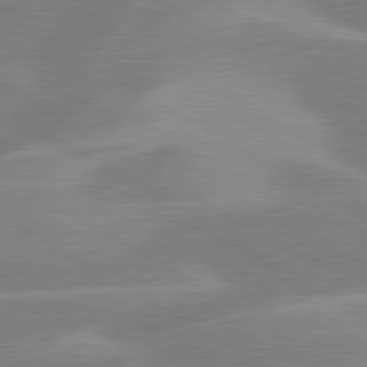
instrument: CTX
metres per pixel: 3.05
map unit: lApd
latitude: 80.2711
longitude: -123.2726
